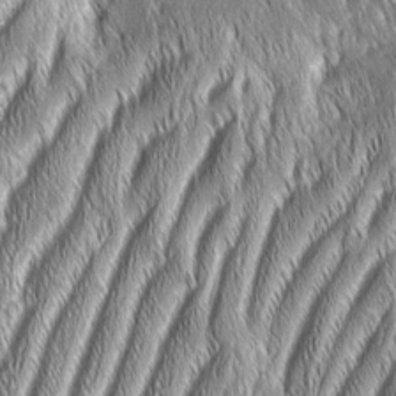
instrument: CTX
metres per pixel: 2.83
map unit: Aa
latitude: 6.9136
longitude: -131.1026
